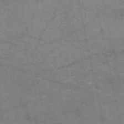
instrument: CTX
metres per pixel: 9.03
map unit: HNb
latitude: -54.3873
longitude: -43.6694
